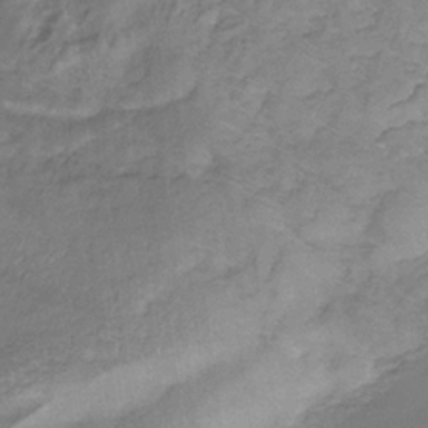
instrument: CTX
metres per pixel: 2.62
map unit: eHb
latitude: -32.3684
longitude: 67.1620
